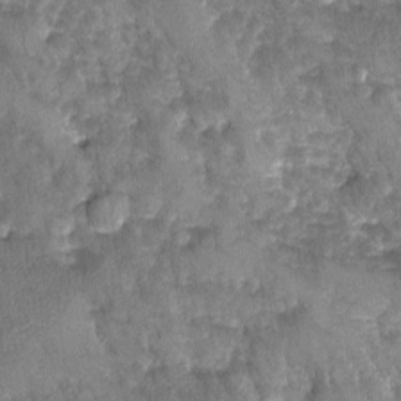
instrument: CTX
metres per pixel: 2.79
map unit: Ave
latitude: -11.4643
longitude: -119.0269
